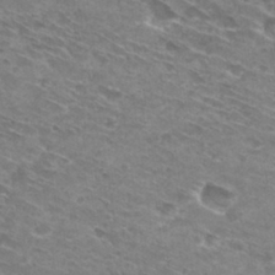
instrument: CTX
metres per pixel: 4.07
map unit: Hto
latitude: 30.2523
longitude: -44.4034
